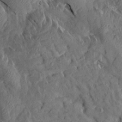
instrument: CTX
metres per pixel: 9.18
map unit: Aa
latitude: 13.7828
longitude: -140.3656
